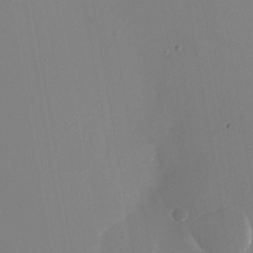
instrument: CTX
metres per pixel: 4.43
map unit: Nhu
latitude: -24.3495
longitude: -72.9703
